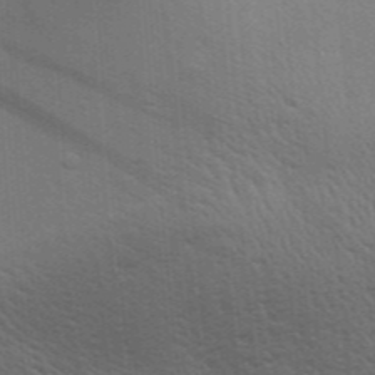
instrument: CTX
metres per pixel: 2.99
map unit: Aa
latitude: 27.9717
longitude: -139.8961
